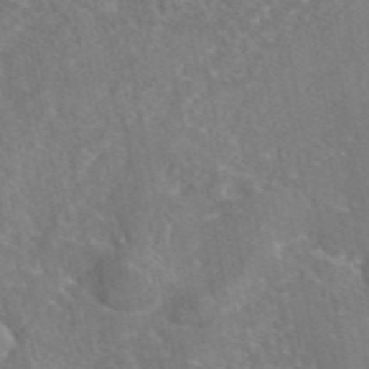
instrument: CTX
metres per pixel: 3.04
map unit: eAb
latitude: 45.7260
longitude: 107.8045
